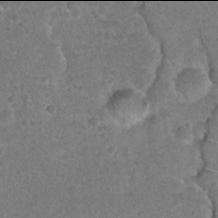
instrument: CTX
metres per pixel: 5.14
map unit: Hto
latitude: 21.9906
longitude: -48.2145
